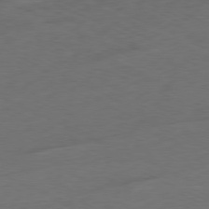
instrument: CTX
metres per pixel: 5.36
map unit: Ap
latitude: -80.1228
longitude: -92.5923
